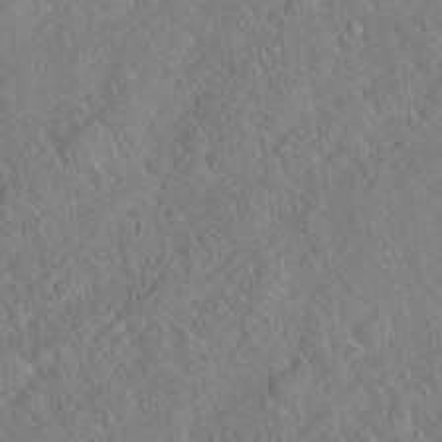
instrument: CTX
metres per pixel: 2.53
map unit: Hto
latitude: 18.8947
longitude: -52.4790
